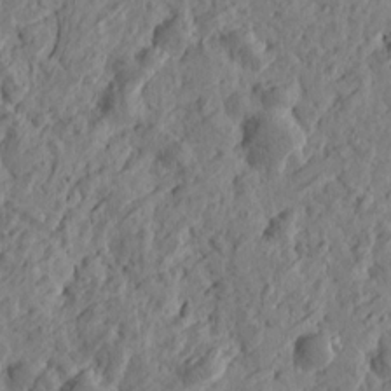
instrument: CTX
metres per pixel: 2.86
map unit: Htu
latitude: -2.6329
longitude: -178.5924
